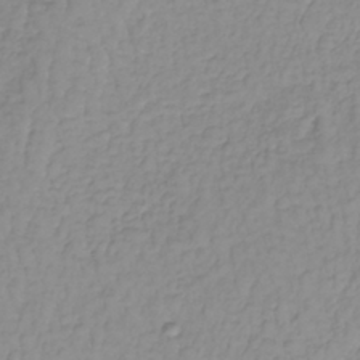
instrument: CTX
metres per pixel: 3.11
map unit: lHb
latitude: -37.1998
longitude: 69.7288
